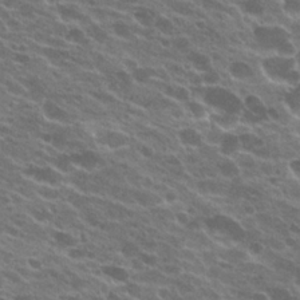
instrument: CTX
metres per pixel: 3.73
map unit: Hto
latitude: 23.1025
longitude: -38.2711
